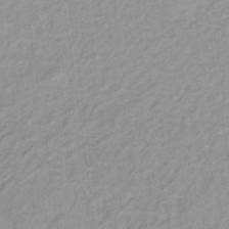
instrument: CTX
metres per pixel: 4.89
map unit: lHb
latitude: -31.8800
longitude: 64.7086
